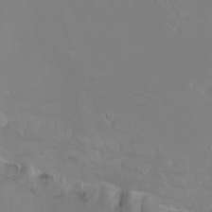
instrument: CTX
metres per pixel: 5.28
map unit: Nhu
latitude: -6.7652
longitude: -82.7246
